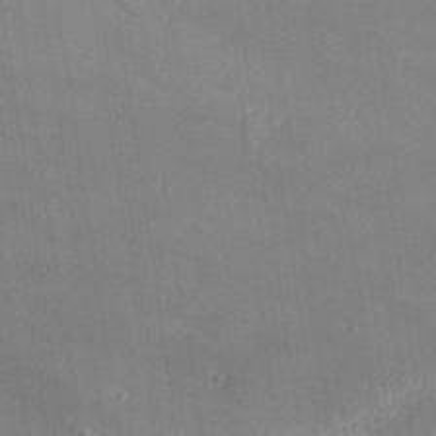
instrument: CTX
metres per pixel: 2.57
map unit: Aa
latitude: 33.6316
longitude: -134.0633
